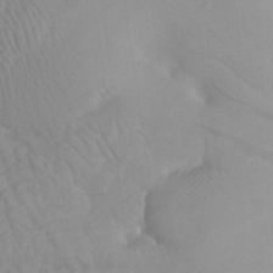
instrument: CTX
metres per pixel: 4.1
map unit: Aa
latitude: 26.5546
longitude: -133.6883
